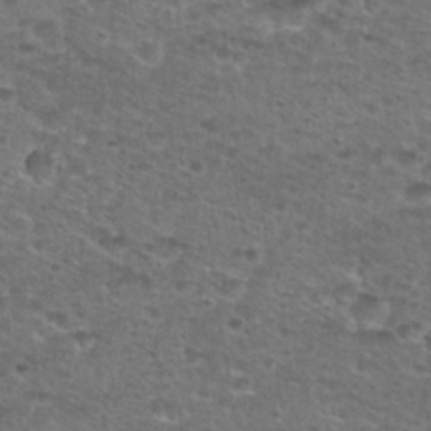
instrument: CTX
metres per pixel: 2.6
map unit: Nhu
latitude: 28.4979
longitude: -49.1403
